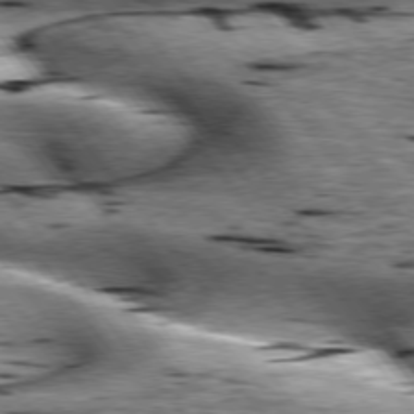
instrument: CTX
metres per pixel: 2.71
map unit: lApd
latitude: 76.4601
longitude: -60.2711
